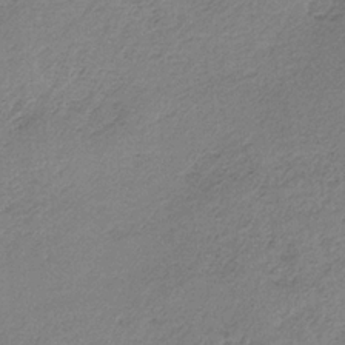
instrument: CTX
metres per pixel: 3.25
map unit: HNb
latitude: -33.8612
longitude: 59.0675
